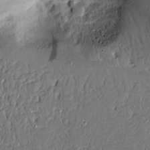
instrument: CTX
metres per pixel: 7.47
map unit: Aa
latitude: 13.8017
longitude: -139.8394
